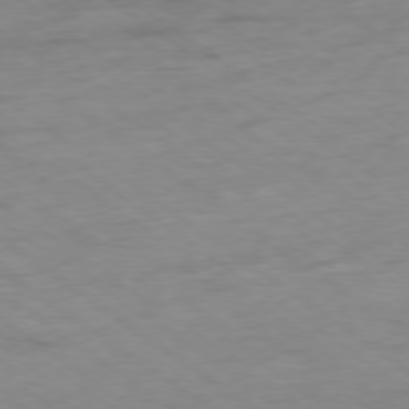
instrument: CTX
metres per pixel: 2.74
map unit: Hpe
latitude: -78.6518
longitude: -17.2726
